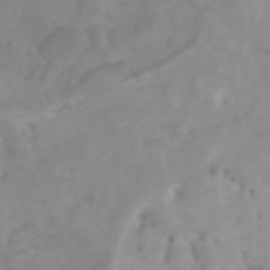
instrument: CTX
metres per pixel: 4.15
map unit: Htu
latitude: -4.8975
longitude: 137.2942
